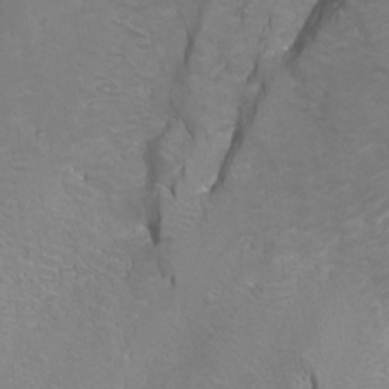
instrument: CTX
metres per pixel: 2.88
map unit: Htu
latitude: -8.1039
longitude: -64.7435
